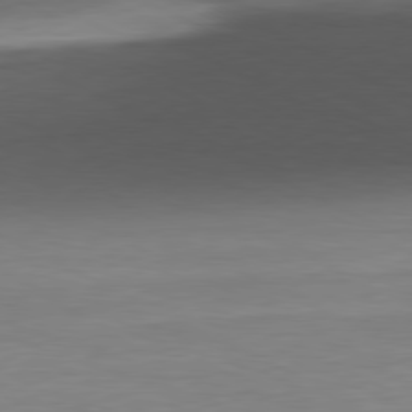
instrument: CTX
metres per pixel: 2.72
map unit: Ap
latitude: -81.2187
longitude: -77.5749
